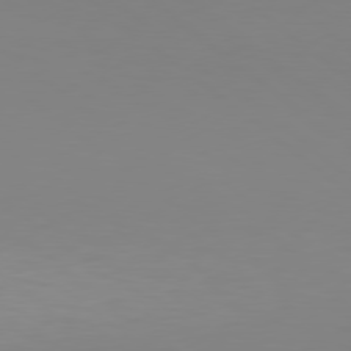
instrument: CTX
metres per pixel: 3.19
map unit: Hpe
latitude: 78.3468
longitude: -134.2522
